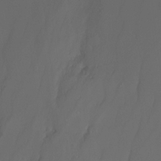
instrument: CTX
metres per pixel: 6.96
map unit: Nhu
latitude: -15.2565
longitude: -57.2348
